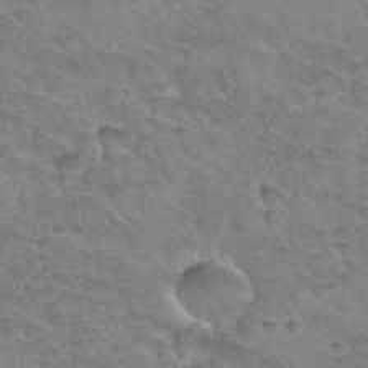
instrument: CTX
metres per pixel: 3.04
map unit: Hto
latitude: 33.7639
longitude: -46.1011
